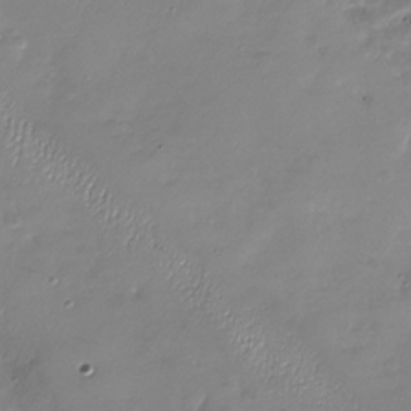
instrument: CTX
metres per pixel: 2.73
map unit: Nhu
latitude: -28.0850
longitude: -59.0647
